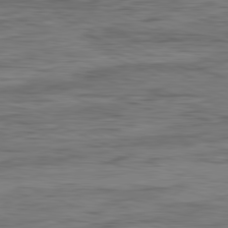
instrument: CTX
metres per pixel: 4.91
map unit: Ap
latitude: -82.1417
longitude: -75.6316
